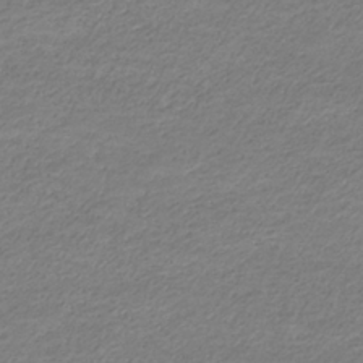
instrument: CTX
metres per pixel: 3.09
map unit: eHb
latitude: -33.2565
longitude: 70.1795
